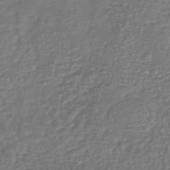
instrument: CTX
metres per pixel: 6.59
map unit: lHb
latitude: -42.2172
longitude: 76.0661
